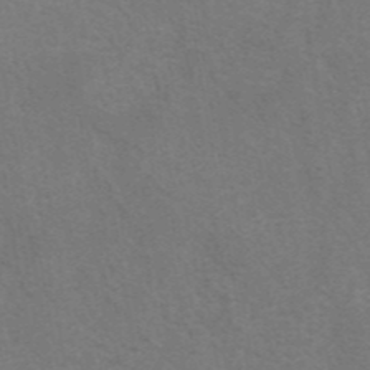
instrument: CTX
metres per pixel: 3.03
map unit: eAb
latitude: 42.4034
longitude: 107.9745
